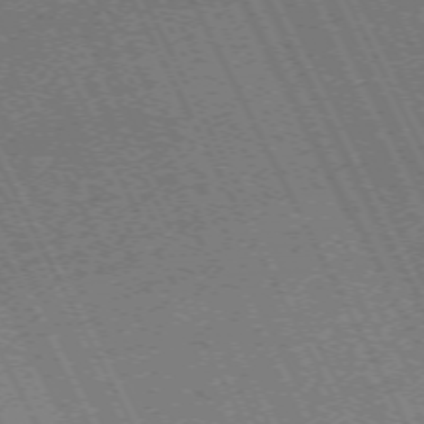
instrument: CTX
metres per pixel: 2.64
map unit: Hpe
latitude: -71.3699
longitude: 14.3307
